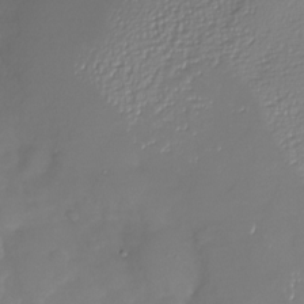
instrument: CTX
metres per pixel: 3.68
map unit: Nhu
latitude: -26.8219
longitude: -57.7449
